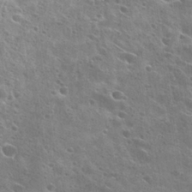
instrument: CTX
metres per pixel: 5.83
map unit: Hto
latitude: 23.9906
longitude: -41.2348
